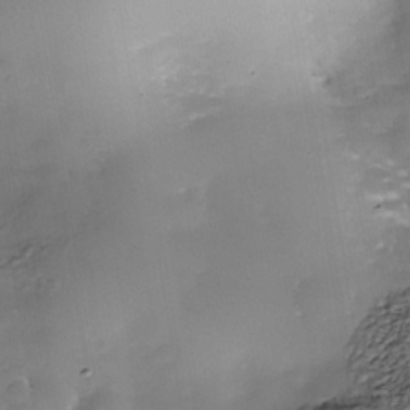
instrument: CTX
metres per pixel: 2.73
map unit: Nhe
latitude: -38.8597
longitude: -117.3104
